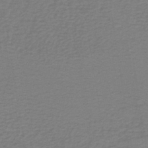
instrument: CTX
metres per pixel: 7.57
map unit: lHb
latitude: -41.5021
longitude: 52.4251
